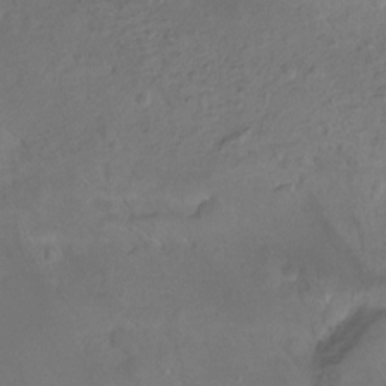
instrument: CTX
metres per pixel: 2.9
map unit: Hto
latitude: -13.4643
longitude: -42.7813
